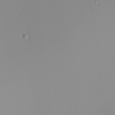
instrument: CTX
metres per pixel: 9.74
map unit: Nhu
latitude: -8.0283
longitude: -95.7828
